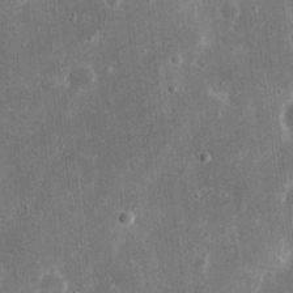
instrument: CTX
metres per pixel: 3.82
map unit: eHh
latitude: 16.9325
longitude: -71.4048
